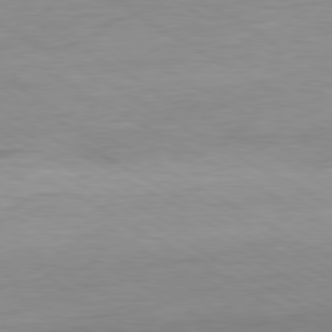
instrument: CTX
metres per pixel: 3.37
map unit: Ap
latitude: -80.8975
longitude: -78.7435
